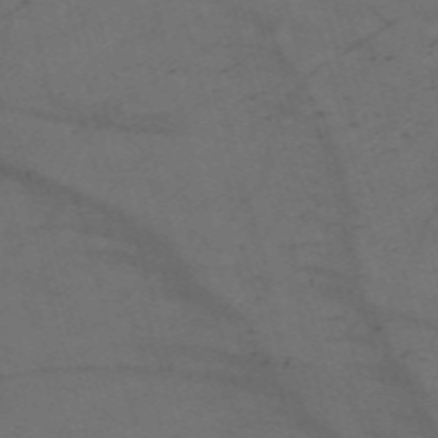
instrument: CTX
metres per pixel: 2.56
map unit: Nve
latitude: -59.0108
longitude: 51.5399
